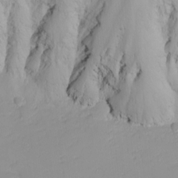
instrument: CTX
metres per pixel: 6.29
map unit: Nhu
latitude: -5.1620
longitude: -81.2537
